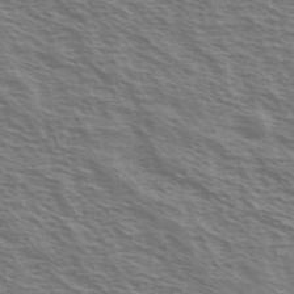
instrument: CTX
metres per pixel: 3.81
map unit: Ave
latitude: 37.5938
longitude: -110.9325
